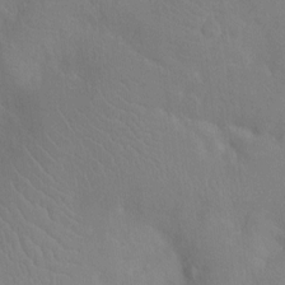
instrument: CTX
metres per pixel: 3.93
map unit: Ht
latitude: -4.5196
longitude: -25.5560
